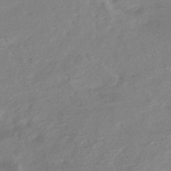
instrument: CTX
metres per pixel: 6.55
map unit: HNhu
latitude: -42.2928
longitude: 91.0676
